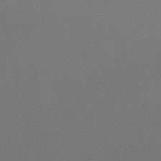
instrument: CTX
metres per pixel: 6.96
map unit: lHb
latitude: -44.3306
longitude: 61.0298
